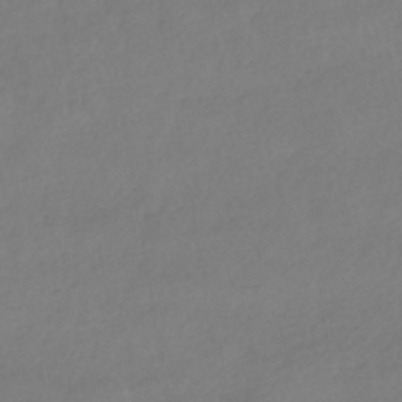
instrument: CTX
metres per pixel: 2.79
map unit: HNhu
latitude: -41.3132
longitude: 97.1809
